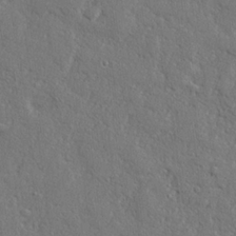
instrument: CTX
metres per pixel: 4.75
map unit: lHvf
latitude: 23.5749
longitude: 143.2753
